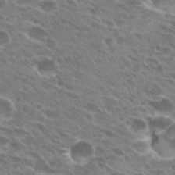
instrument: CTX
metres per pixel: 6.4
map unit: Hto
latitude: 27.6127
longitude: -42.2334
